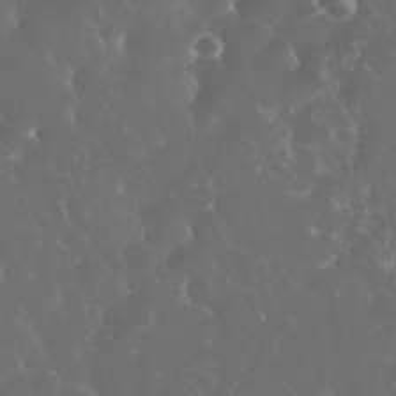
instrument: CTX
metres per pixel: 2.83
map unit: eHh
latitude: 33.8205
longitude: -62.9892
